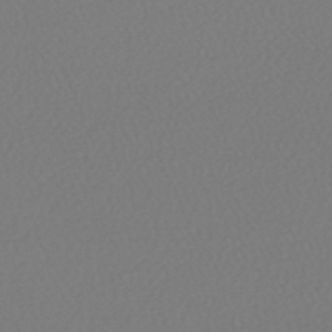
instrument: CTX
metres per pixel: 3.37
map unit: HNhu
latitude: -48.4062
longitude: 101.3509
